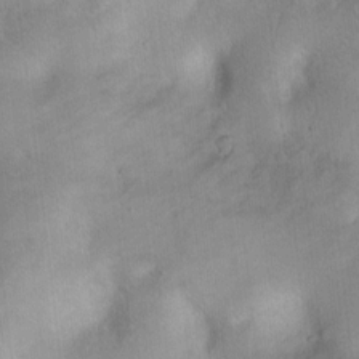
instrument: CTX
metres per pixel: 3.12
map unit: Ht
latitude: 7.1403
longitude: -30.2145
